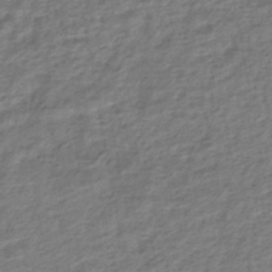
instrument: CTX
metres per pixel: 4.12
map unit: HNhu
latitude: -45.1998
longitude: 102.2740
